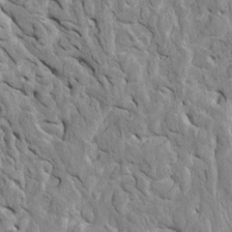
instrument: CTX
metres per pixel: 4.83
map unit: Htu
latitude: -3.3131
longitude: 149.6344
